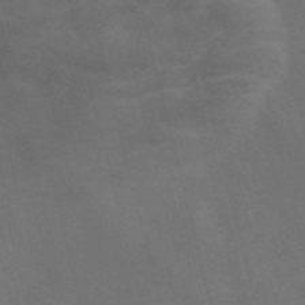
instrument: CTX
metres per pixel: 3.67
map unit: Nve
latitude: -57.7855
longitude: 64.7274
